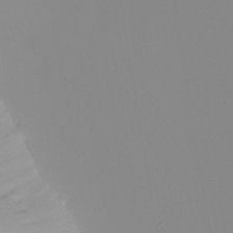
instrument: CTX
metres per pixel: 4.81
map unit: eHh
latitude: -5.4076
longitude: -85.9150
